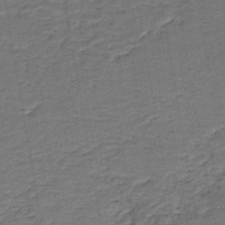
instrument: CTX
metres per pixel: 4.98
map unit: HNb
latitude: -42.9919
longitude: 51.0486
